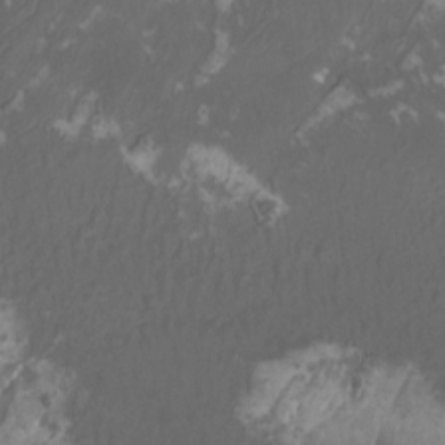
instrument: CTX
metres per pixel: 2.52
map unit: Htu
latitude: -11.4832
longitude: -74.1578
